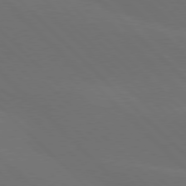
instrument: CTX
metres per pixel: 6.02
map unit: lApd
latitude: 77.7827
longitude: -52.8947
